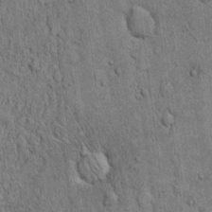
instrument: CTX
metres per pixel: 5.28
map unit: Hto
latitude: 12.0255
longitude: -58.0444
